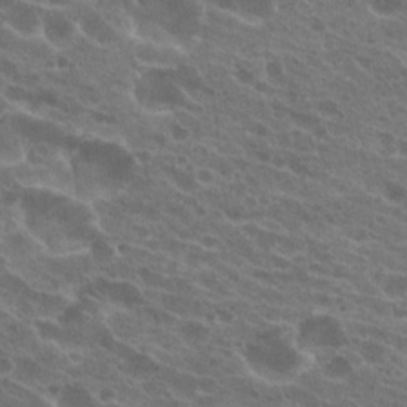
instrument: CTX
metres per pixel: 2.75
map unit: Hto
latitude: 22.6112
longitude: -38.3278
